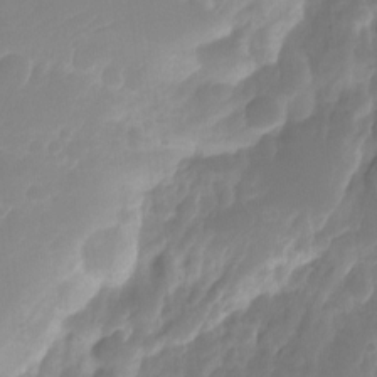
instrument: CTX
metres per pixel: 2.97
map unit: Ht
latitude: -14.7464
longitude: -56.9513
